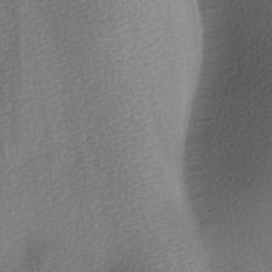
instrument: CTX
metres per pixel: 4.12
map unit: lAa
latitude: -5.6344
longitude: -121.0648
